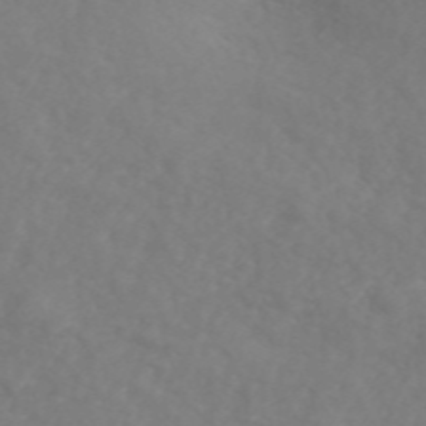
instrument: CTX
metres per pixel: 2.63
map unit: ANa
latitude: 47.0081
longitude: 26.3873
